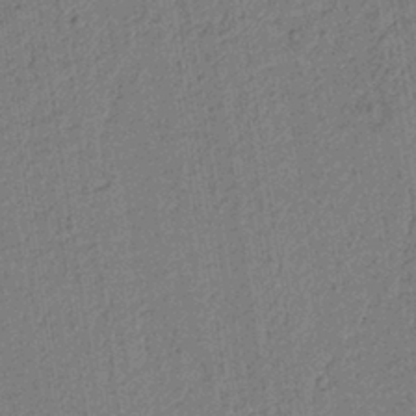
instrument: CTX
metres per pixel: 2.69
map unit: lAvf
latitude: 8.8002
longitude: 165.3321
